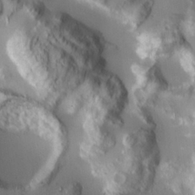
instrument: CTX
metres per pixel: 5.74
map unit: lHvf
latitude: 27.4238
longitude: 142.1227
